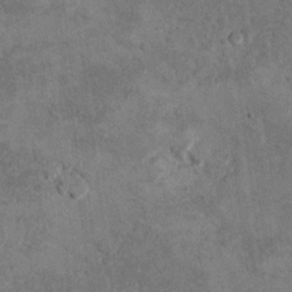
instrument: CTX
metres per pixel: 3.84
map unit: Hto
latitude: 9.3671
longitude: -36.2711
